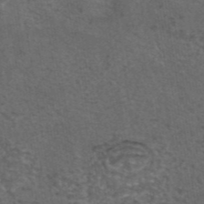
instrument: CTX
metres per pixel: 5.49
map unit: eAb
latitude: 43.8961
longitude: 105.4643
